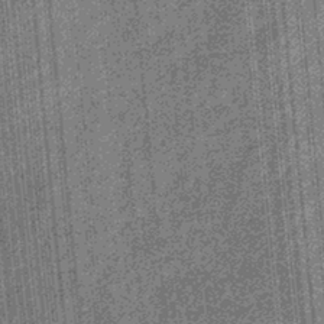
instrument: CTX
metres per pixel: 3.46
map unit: eHb
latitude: -32.3496
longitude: 73.8044
